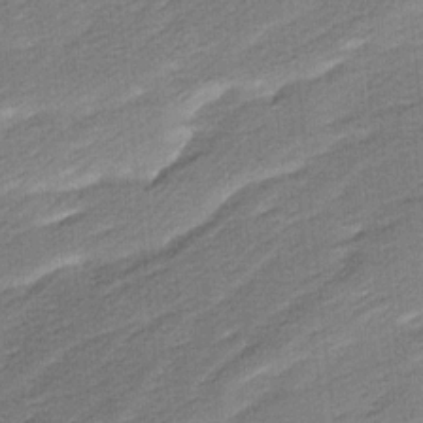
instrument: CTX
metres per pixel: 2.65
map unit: Ave
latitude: 16.8002
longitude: -137.0081
